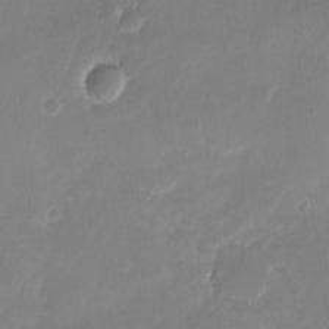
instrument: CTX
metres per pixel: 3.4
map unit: Nhu
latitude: -25.4265
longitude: -70.9514
